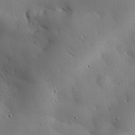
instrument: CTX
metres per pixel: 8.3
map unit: eHh
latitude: 30.5546
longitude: -81.0647
